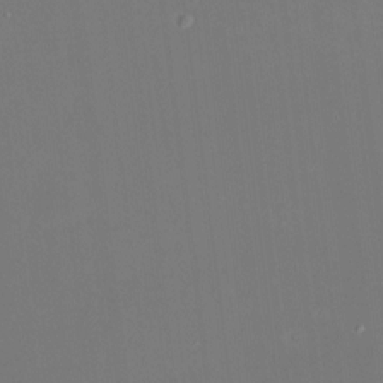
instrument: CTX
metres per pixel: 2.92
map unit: HNhu
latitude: 7.7639
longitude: 9.6533
